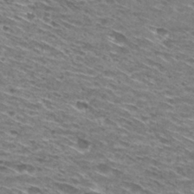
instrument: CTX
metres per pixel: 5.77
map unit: Hto
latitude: 29.9528
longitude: -46.1956
